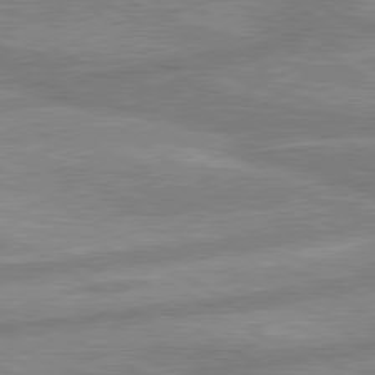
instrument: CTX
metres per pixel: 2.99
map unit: lApd
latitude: 80.2145
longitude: -170.3656
